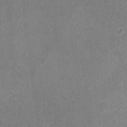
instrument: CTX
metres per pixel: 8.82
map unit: HNhu
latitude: -2.4817
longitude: 0.0094
